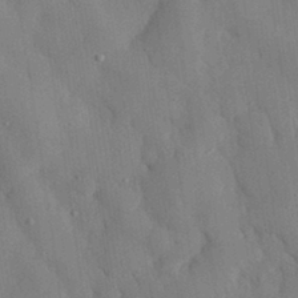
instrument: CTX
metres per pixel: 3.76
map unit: eHh
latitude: 30.1956
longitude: -76.4790
